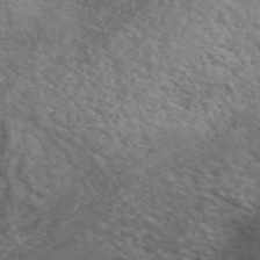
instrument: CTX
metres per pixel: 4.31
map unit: ANa
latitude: 48.8002
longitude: -74.2334
